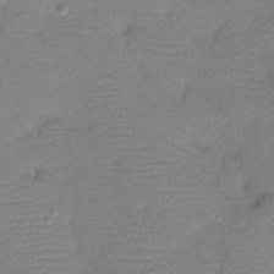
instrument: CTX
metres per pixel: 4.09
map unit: Htu
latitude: -13.6722
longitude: -45.2348
